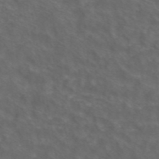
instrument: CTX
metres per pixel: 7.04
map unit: ANa
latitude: 43.5938
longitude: 24.1417
